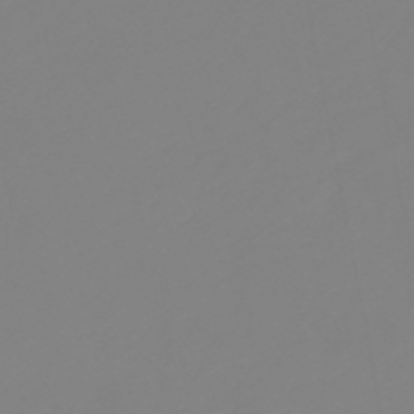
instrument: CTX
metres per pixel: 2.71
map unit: eHb
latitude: -49.2565
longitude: 85.2942
